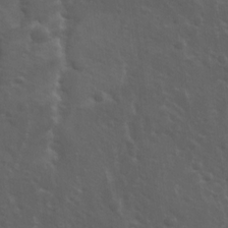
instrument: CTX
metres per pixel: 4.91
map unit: Ave
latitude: 11.7639
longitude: -104.2334
